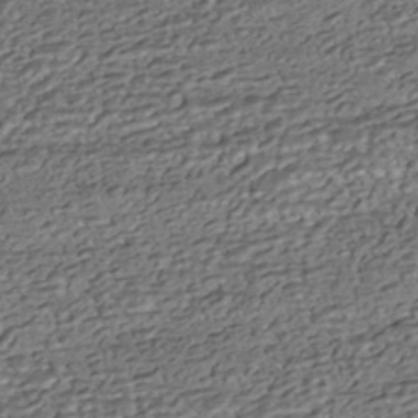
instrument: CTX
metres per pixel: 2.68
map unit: HNhu
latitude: -43.6910
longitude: 107.8234
